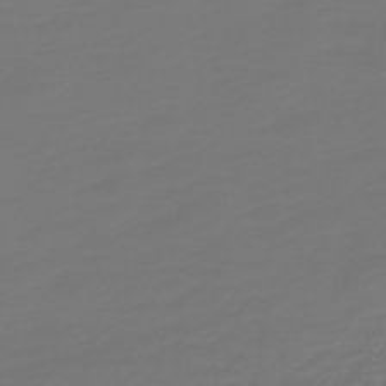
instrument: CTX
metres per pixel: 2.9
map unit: HNb
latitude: -47.1809
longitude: 54.9542
